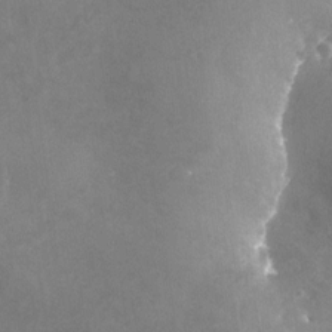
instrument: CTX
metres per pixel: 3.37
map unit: Nhu
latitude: -24.7652
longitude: -57.3481
